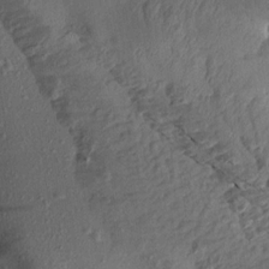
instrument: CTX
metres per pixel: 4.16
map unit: Aa
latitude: 14.0255
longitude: -143.9150
